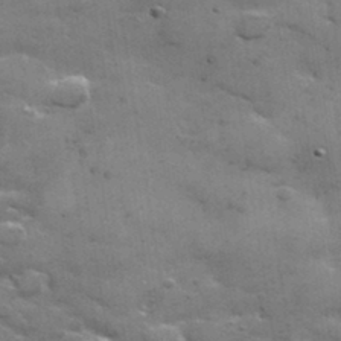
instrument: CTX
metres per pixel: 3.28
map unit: lHvf
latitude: 35.1403
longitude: -91.8583
